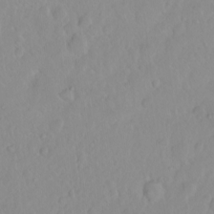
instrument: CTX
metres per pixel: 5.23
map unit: eHh
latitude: 1.7260
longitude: -55.8583
